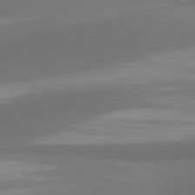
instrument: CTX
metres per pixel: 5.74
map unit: lApd
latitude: 81.5371
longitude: 163.9367
